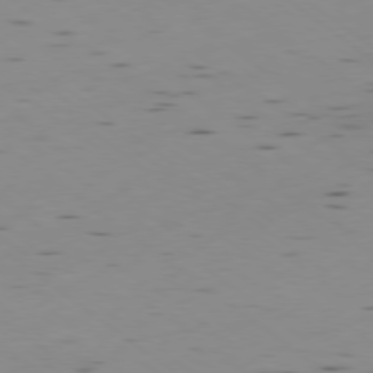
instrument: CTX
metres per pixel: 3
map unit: Ap
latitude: -78.8975
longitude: -62.9703
